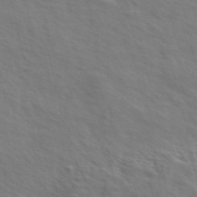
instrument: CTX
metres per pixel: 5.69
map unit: ANa
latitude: 48.8380
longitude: -75.5371
